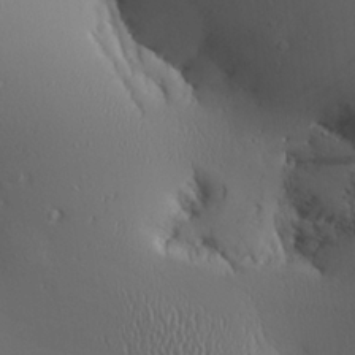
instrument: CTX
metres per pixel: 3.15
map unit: Aa
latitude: 24.7246
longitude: -135.7260
